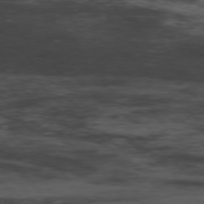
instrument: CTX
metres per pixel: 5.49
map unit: Hpe
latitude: -76.9164
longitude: -18.4790
